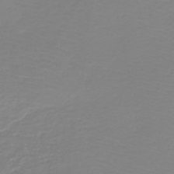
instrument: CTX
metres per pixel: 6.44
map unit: HNb
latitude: -45.0675
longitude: 54.1417
